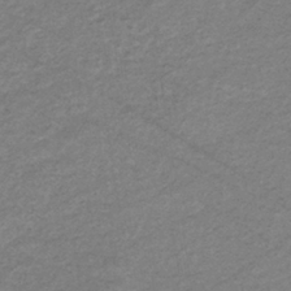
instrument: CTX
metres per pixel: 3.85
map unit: eHb
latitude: -37.0864
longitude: 76.1417
